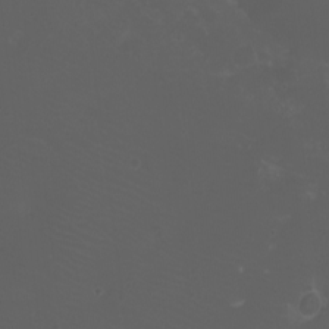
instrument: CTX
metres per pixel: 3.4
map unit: eHh
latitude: -6.8597
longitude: -76.4412
